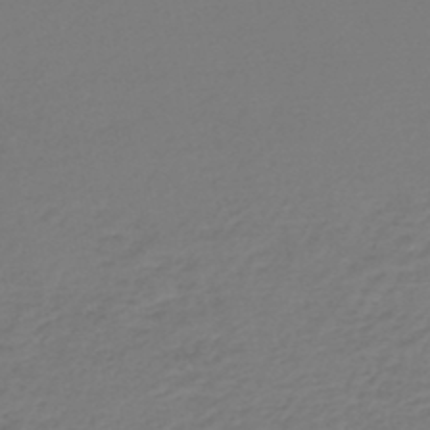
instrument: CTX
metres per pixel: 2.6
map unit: lHb
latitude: -46.4251
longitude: 63.6344
